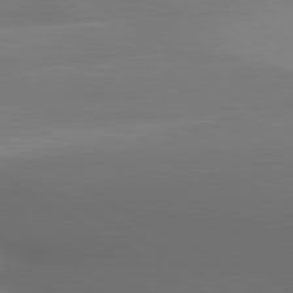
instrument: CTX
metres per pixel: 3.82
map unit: lApd
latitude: 80.6868
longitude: 138.1795
